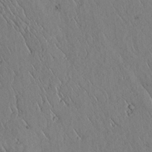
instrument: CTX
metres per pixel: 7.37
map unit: lAvf
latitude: 5.7261
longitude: 159.1998
